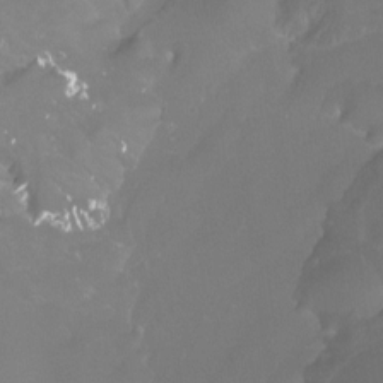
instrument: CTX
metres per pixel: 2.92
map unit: Htu
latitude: -13.1809
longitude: -46.4790
